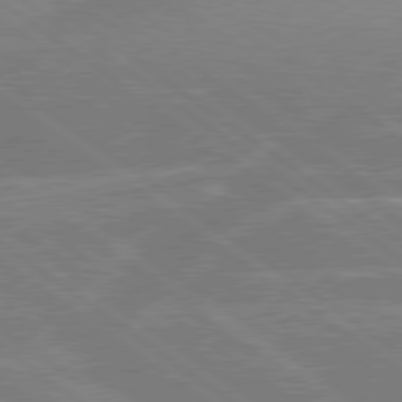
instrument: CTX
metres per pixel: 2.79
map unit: Hpe
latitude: 79.1026
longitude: -129.9339
